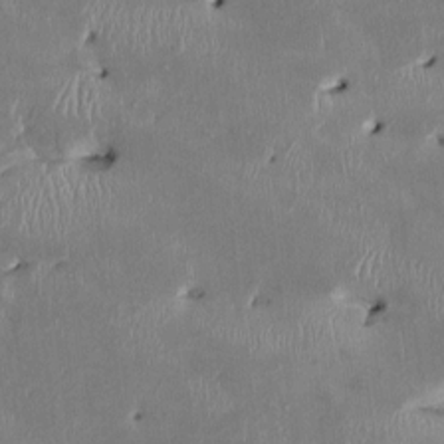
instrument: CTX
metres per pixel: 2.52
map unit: HNhu
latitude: 2.3467
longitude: -5.7072
